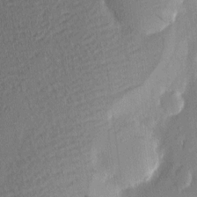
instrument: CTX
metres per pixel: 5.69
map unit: eHh
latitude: 3.3481
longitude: -77.0080
